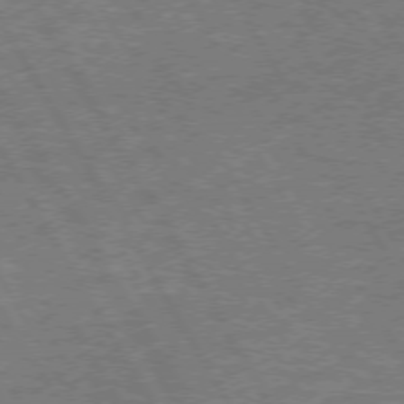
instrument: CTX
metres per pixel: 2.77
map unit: lApd
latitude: 72.6869
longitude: -56.8380
